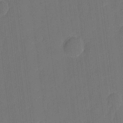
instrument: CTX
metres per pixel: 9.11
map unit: eHh
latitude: 4.6301
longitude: -67.4048
